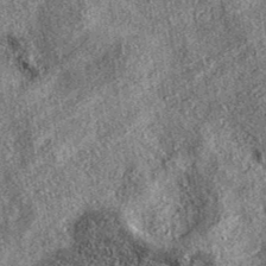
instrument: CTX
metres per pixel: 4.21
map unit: eAb
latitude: 37.4426
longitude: 108.7463
